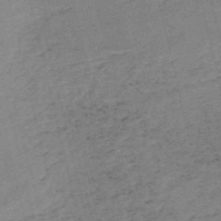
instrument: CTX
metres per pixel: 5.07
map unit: HNb
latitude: -54.5574
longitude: -46.6869
